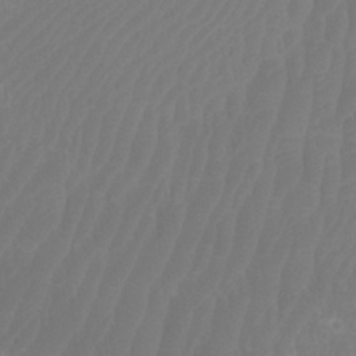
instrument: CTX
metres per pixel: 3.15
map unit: Htu
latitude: 3.1781
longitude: -20.5924
